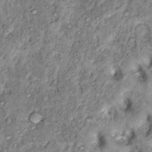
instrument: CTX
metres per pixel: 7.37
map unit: Hto
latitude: 13.8017
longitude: -33.9717
